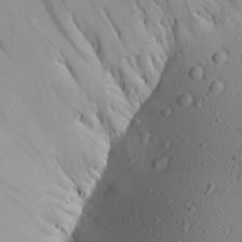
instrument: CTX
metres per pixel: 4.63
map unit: Aa
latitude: 22.8758
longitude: -144.0633
